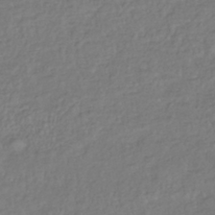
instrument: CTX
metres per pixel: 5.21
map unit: lHb
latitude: -37.6344
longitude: 69.9745
